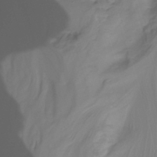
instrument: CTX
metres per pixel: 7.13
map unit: Nhu
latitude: -14.0472
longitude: -53.3482
